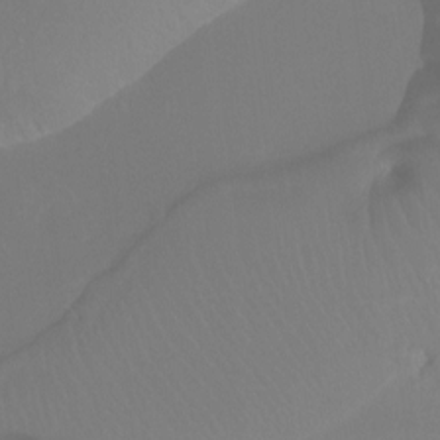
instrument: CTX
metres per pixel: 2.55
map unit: Htu
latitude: -12.8597
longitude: -46.3845
